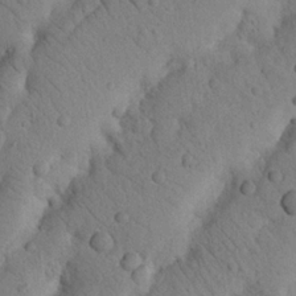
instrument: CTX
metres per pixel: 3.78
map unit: Nhu
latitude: 20.9136
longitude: -75.0458
